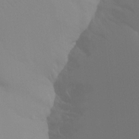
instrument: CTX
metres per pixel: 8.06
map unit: Ht
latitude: -13.5588
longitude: -50.5545
